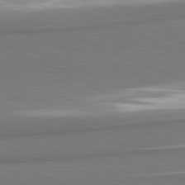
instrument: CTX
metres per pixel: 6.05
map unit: lApd
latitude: 81.6694
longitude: 165.2754
